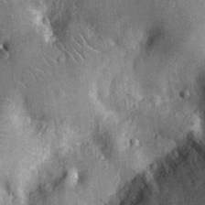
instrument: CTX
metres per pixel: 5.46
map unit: Nhu
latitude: -13.4455
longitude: -23.6694
